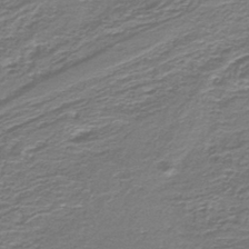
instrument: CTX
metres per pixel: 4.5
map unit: lHb
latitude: -40.5763
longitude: 54.8597
